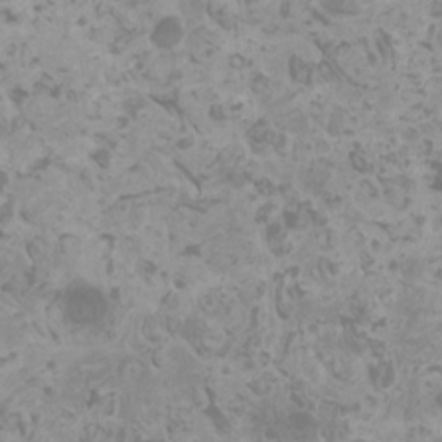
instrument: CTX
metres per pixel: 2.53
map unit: HNhu
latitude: 0.8380
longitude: 2.1794
